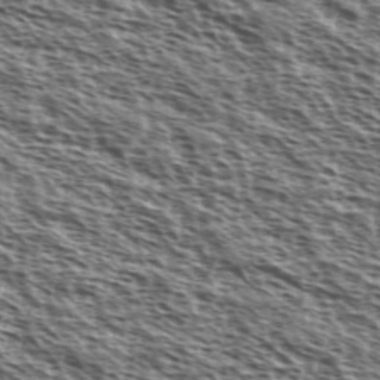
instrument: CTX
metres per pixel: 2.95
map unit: Ave
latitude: 38.2522
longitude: -110.9136
